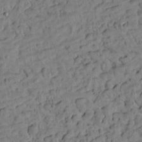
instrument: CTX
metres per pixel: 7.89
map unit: Htu
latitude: -1.9367
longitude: 179.3320
